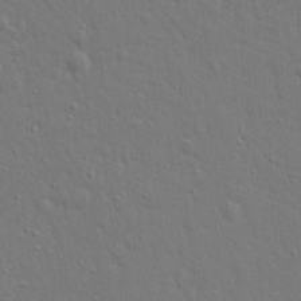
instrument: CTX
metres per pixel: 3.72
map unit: Ave
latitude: 17.4426
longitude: -141.4048
